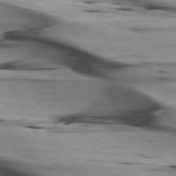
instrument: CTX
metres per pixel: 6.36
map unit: lApd
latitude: 75.5749
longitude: -65.5371
